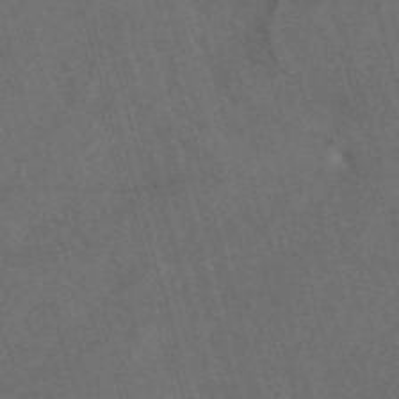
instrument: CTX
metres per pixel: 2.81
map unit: eAb
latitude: 47.6127
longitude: 117.5399
